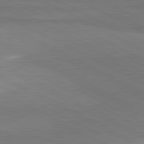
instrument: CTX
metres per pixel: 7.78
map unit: lApd
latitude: 81.3671
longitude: 158.1416
